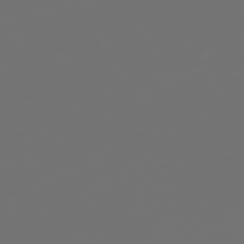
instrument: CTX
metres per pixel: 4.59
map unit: Hpe
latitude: -73.3887
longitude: 4.4818
